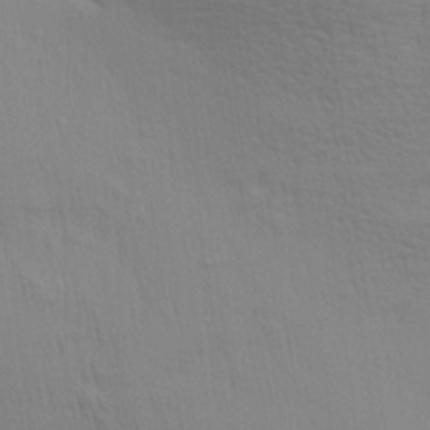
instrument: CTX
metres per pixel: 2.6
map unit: Aa
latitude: 28.4034
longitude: -139.0836
